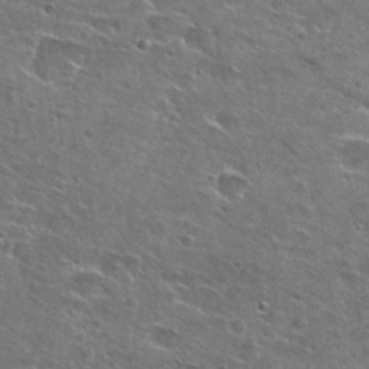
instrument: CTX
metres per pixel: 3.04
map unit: Hto
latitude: 27.1025
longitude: -47.8017
